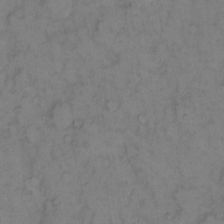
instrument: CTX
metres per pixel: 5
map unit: eHh
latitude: 9.4615
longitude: -62.8002
